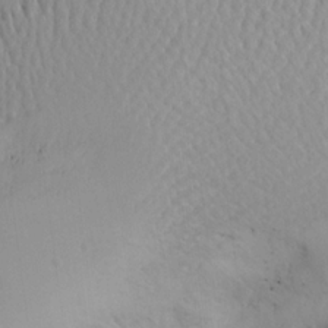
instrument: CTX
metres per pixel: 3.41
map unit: Aa
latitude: 20.4790
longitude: -145.3293
